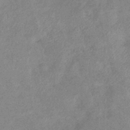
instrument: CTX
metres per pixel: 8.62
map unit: eHb
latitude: -37.0675
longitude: 77.0297
